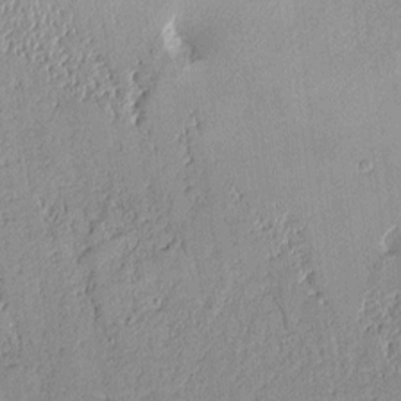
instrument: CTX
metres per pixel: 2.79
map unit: Aa
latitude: 10.3845
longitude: -128.6868
